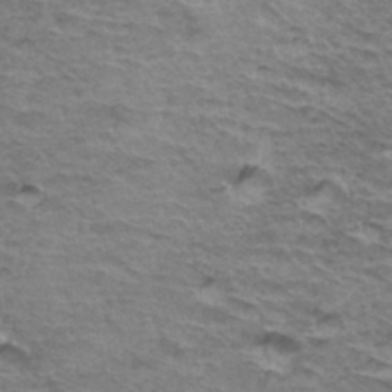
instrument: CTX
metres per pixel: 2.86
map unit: Hto
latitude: 36.1011
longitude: -42.5735
